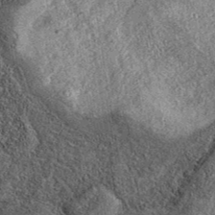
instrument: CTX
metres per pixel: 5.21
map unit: eAb
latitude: 37.7072
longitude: 107.3509
